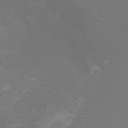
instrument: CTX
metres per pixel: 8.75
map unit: Htu
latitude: -5.4643
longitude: -72.9325
